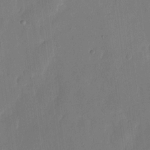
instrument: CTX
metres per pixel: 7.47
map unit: eHh
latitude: 7.1781
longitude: -68.6302
